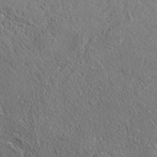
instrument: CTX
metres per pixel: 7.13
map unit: eAb
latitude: 35.8772
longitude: 110.2739
